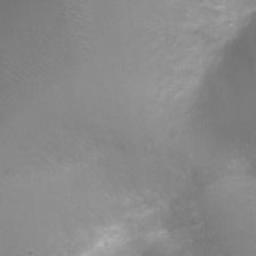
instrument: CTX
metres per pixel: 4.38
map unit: Ht
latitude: -2.4628
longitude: -24.9702
